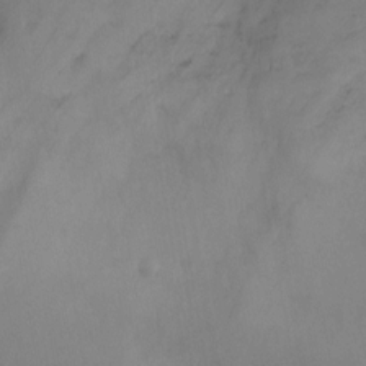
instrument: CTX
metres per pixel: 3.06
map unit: Ht
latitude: 5.2348
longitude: -29.7449
